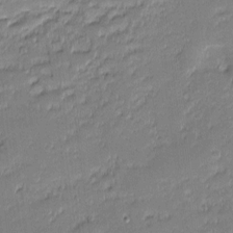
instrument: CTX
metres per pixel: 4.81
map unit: eHh
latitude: -2.0849
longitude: -82.7435
